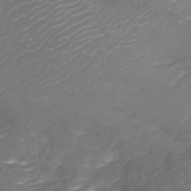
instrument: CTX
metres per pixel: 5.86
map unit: Aa
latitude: -8.1606
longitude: -71.7449
